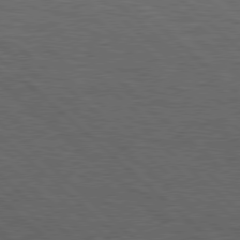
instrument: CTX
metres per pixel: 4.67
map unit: Hpe
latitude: 78.0822
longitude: -127.8206
